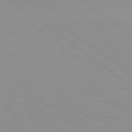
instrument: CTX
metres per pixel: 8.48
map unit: Hpe
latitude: 78.8569
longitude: -122.1956
